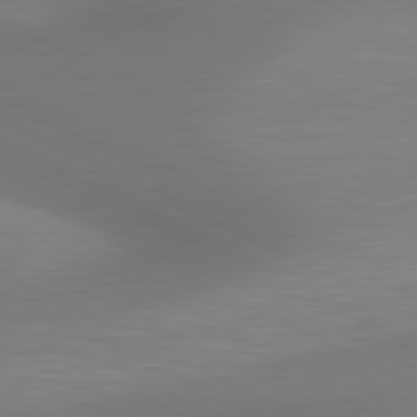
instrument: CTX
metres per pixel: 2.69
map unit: lApd
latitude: 81.1781
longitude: 132.4062
